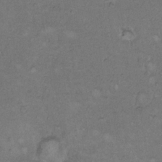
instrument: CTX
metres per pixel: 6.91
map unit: Hto
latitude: 9.4993
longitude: -60.0822
